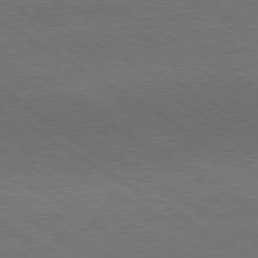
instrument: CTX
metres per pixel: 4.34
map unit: Hpe
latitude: -80.6708
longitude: 19.4076
